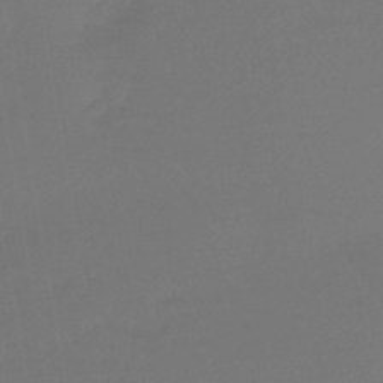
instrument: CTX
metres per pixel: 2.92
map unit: lHb
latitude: -43.3698
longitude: 59.5966
